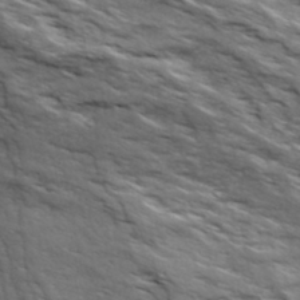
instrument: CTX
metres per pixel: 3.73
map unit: Ave
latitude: 19.2726
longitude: -135.0080
